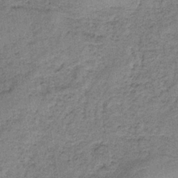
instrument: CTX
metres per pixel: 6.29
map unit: HNb
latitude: -35.0486
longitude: 54.2740
